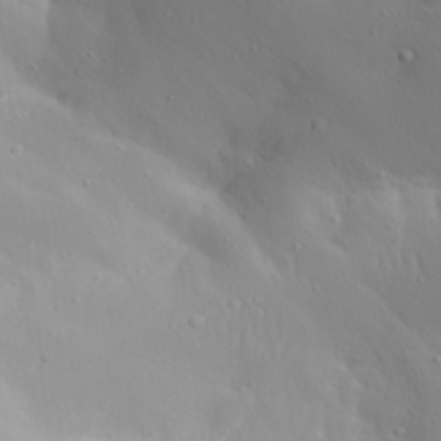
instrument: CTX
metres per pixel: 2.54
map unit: Aa
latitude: 28.4790
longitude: -133.2537
